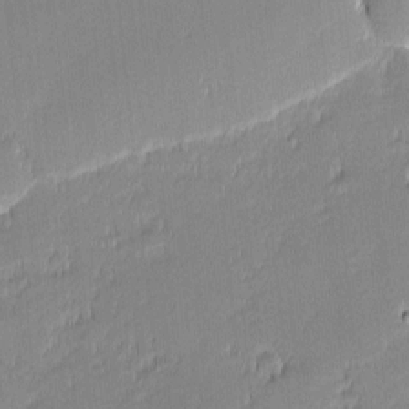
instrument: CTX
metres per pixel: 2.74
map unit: eHh
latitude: -2.6707
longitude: -82.2711
